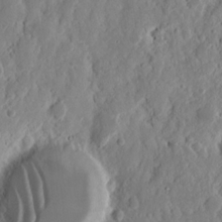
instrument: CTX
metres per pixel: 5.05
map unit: Nhu
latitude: 13.9528
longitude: -72.9892
